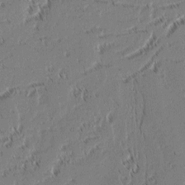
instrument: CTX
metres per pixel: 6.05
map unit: lAvf
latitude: 2.6490
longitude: -106.9892
